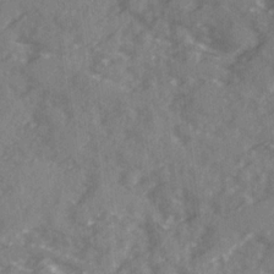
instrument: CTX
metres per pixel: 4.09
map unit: Ave
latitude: 19.6694
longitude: -130.8380
